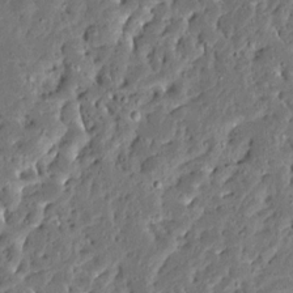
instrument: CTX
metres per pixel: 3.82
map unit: Ave
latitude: 13.8017
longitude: -138.1389
